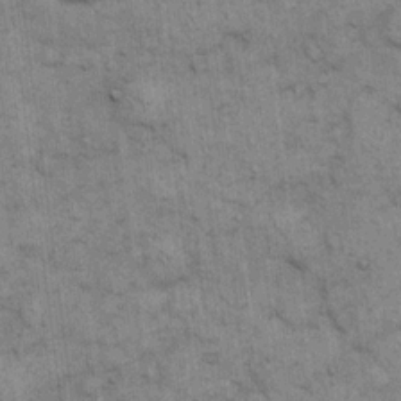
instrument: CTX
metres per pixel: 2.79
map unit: eHh
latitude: 15.3482
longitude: -65.6316
